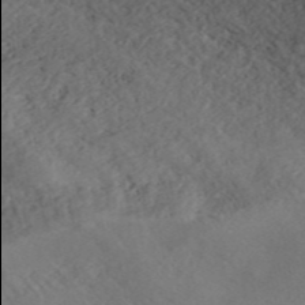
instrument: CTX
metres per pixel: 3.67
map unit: ANa
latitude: 46.3657
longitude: 50.0094
